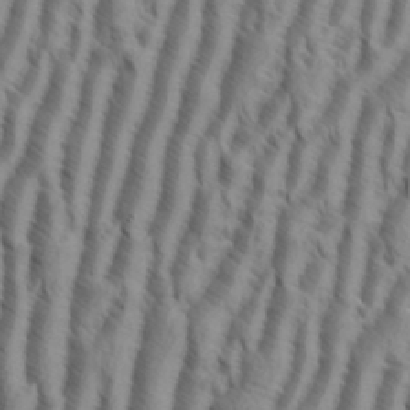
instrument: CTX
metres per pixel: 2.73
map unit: eHh
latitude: 34.5545
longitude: -138.3845
